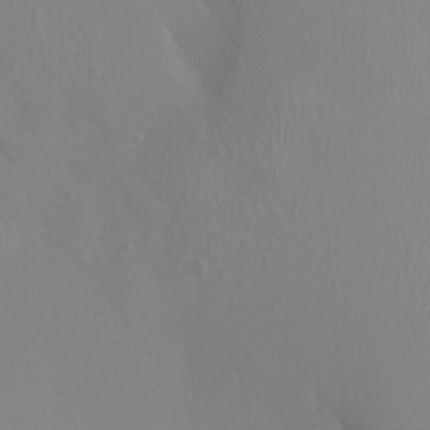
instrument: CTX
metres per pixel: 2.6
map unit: Ht
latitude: 1.2348
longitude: -20.9703
